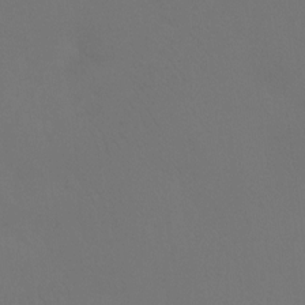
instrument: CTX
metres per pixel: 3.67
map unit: Htu
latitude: -13.8989
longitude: -48.1011
